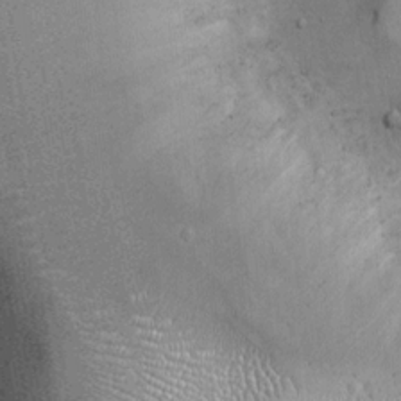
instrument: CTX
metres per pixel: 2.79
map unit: Ht
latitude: -3.5588
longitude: -15.1404
